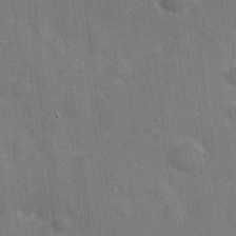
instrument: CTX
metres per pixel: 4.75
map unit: Hve
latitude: 18.7435
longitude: 151.8989
